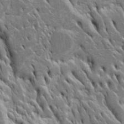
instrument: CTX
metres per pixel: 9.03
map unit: Htu
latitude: -3.9178
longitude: 150.7463
